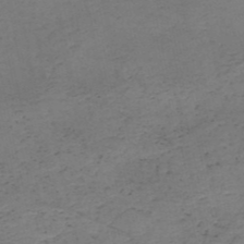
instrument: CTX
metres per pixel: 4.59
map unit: HNb
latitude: -50.6329
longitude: -51.6882
